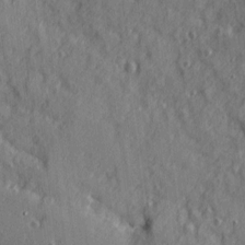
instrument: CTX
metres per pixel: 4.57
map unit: Ave
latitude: 10.4790
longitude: -102.0255
